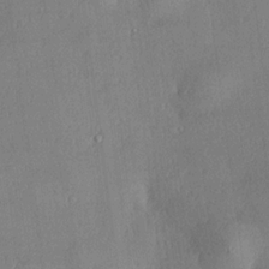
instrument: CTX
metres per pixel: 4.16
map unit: Hve
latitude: 18.7057
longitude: 149.7667
